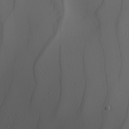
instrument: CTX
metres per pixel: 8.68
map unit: Nhu
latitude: -7.4454
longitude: -95.2348
